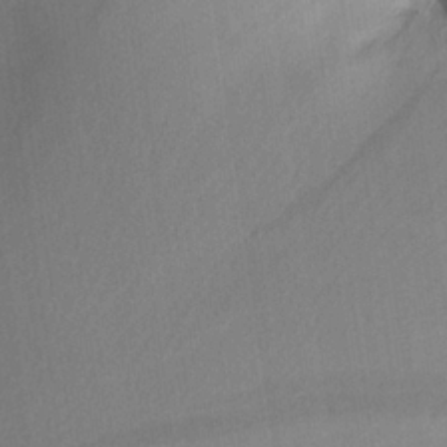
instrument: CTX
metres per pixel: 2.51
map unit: Aa
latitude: 22.1011
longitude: -146.9514
